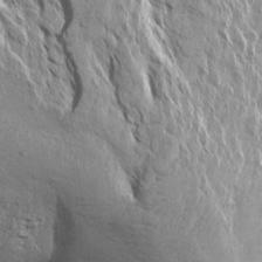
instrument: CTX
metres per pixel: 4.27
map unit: Aa
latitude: 14.7247
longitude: -141.6316
